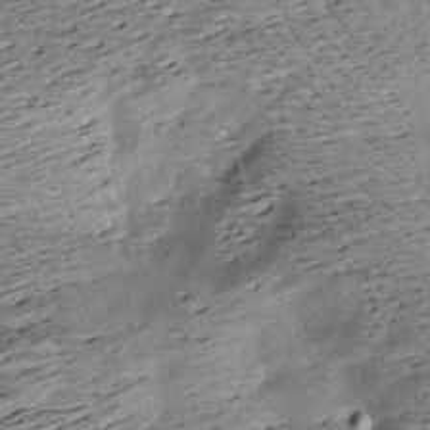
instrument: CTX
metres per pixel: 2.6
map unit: Aa
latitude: 8.2145
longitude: -141.6693
